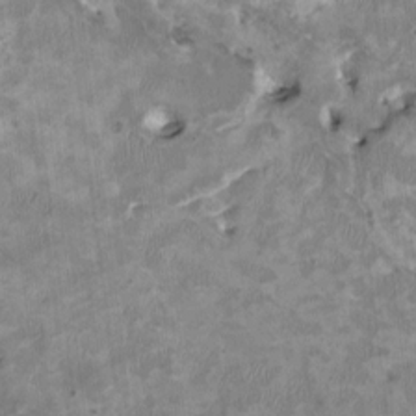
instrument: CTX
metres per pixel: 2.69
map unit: HNhu
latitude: 2.8380
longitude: -3.9339
